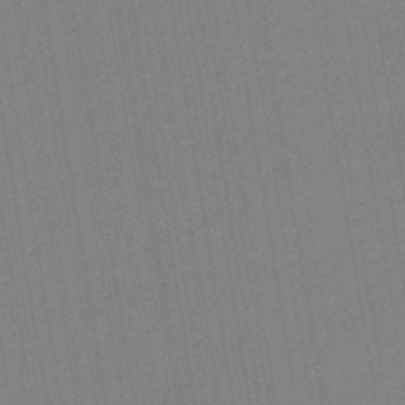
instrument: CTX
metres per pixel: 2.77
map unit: lHb
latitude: -42.0661
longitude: 68.3684
